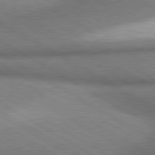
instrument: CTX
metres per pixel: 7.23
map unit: lApd
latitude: 80.5735
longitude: 164.1795
